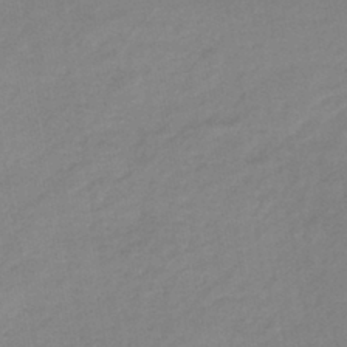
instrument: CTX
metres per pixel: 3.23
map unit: lHb
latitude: -41.3698
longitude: 73.6722
